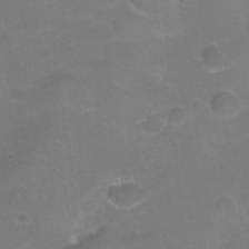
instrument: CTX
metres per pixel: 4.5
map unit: Nhu
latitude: 25.7449
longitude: -53.3671
